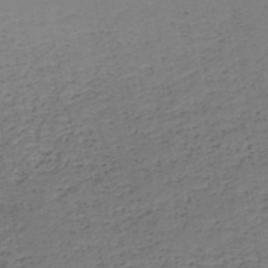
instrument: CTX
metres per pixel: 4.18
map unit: HNb
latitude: -49.9367
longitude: -51.9717
